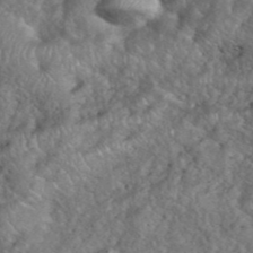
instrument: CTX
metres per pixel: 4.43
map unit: eHh
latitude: 40.3656
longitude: -57.4615
